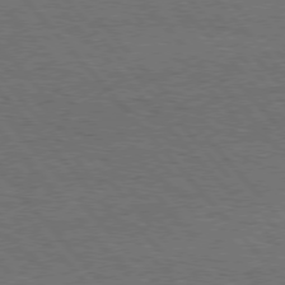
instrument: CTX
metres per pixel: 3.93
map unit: Hpe
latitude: 75.9906
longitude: -157.9150
